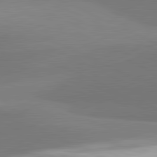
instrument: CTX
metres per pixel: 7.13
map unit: lApd
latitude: 81.8016
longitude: 154.2173
